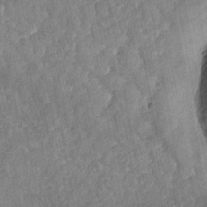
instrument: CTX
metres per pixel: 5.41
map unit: Nhu
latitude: -31.2565
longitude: -61.1403
